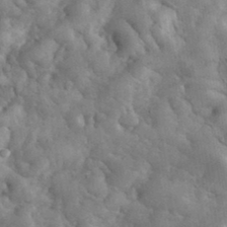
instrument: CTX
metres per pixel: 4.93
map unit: eHh
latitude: 35.3670
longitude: -68.1578
